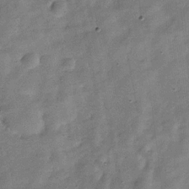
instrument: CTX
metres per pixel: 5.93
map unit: Hve
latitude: -31.9745
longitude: 94.3306
